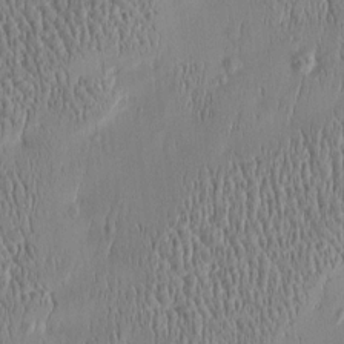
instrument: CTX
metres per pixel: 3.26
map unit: Htu
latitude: -5.2942
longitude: 174.8785
